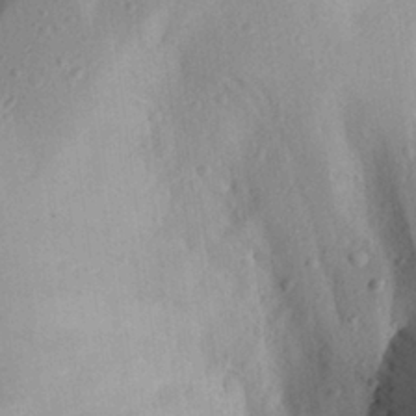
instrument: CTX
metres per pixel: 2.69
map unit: Aa
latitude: 26.4790
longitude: -146.5168
